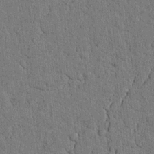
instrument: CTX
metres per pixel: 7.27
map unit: Nhu
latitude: 20.3468
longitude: -75.9906
